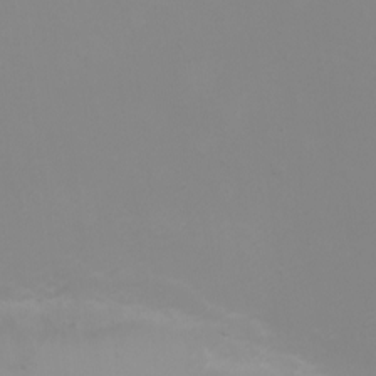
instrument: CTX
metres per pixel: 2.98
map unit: Nhu
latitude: -4.5384
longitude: -74.0255
